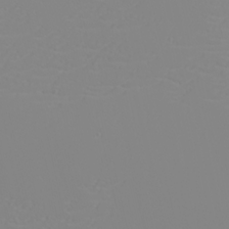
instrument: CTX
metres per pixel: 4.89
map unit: eHh
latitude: -6.0472
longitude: -85.2915
